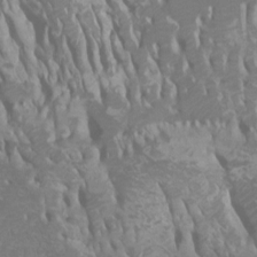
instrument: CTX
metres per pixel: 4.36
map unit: Ht
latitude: -0.9353
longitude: -18.5356
